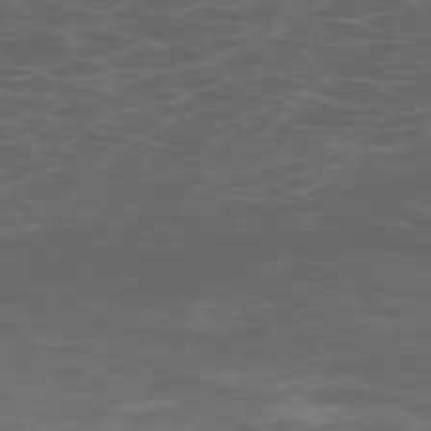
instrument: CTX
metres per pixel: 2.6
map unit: Hpe
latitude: -73.5966
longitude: 6.6707
